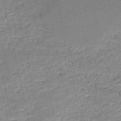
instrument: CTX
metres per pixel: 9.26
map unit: HNb
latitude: -50.1606
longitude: -41.0647
